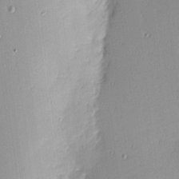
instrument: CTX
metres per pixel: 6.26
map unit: Hve
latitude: 13.4238
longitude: -90.5924
